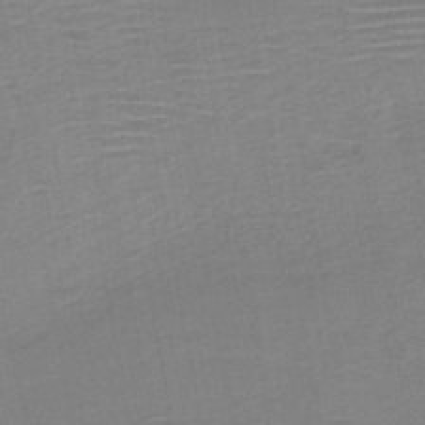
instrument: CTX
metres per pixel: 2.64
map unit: HNb
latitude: -46.5384
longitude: -40.5923
